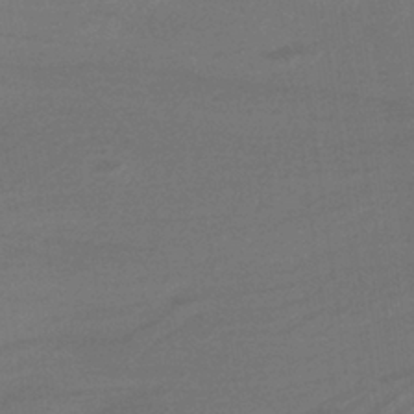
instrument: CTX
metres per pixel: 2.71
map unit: HNb
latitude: -37.0675
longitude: 58.0849
